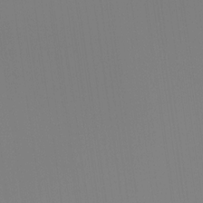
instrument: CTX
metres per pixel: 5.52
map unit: Ht
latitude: -15.1809
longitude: -51.4615
